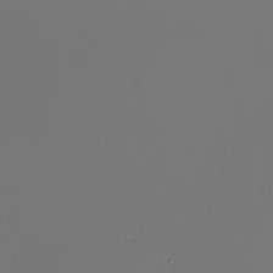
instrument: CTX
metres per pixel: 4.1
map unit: Nhu
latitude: -6.4062
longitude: -95.3293
